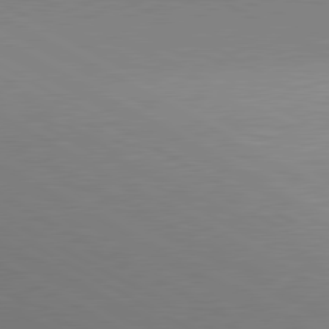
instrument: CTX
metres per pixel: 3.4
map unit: lApd
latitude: 80.3278
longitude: 127.6721
